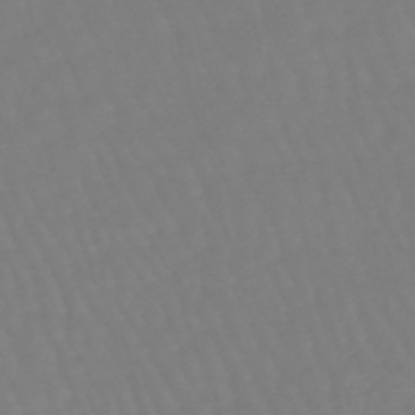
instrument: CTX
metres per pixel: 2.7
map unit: eHb
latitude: -45.5966
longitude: 81.2943
